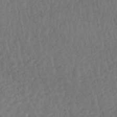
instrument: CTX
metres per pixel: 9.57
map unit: HNhu
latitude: -48.6897
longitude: 97.3321
